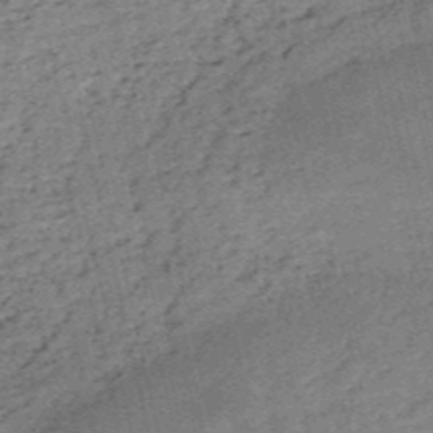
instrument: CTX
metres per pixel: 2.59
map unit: HNb
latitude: -53.7855
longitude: -40.5167
